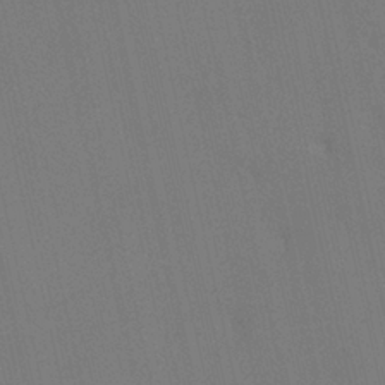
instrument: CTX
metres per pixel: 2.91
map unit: HNhu
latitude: 6.7813
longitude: 4.6140
